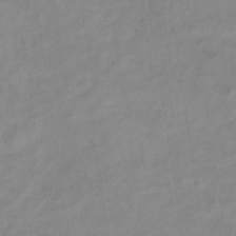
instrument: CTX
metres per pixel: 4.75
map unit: eHb
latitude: -34.2550
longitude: 72.6329
